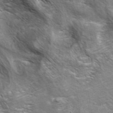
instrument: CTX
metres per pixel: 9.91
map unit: ANa
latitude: 39.7827
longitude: 22.3306
